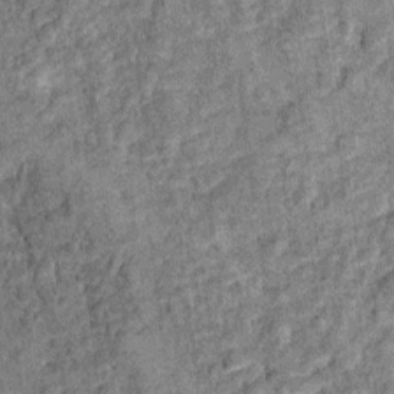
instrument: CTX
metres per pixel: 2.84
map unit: Ht
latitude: 10.0444
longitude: -38.8758
